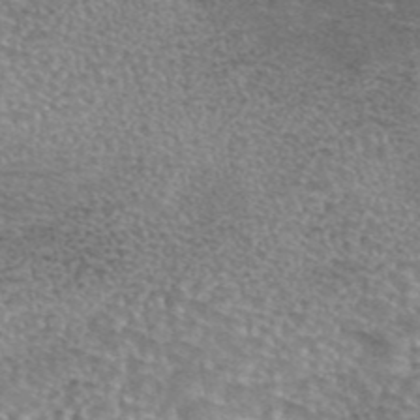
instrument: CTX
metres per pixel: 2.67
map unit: eAb
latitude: 44.3467
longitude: 104.3117
